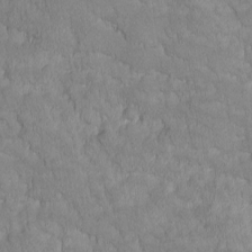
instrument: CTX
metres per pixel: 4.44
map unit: Ave
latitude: -10.8975
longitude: -118.0444
